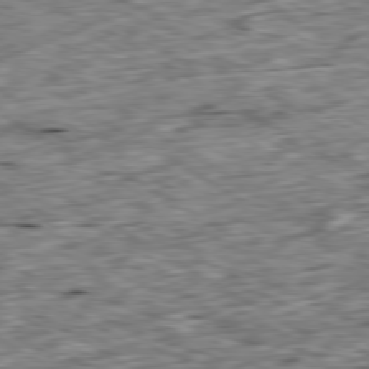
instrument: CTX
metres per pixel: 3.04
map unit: Ap
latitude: -80.2551
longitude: -90.3089
